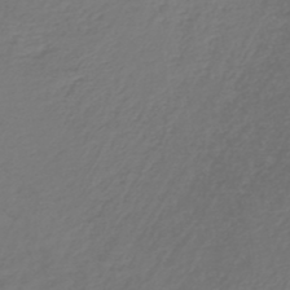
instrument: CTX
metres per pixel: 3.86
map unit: HNb
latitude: -47.5966
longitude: 55.7100
